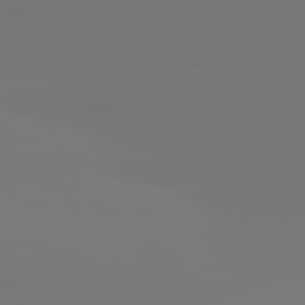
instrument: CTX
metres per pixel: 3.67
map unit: lApd
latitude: 81.0080
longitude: -148.1956
